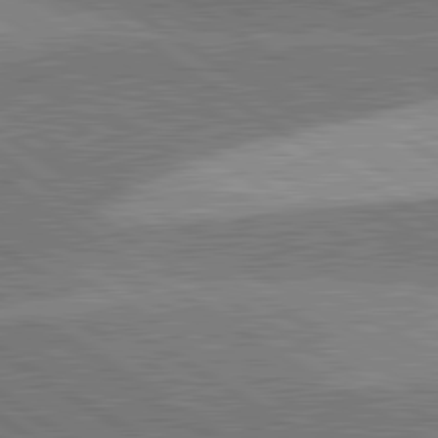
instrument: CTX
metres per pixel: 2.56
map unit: lApd
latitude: 81.7072
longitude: 140.7274
